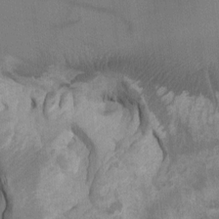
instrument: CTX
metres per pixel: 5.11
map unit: Ht
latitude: -1.8990
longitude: -17.0458
